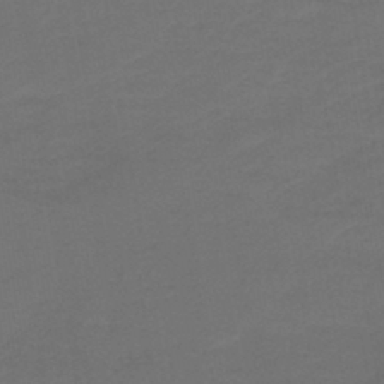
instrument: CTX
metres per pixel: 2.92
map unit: lHb
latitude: -43.7855
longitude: 52.8408
